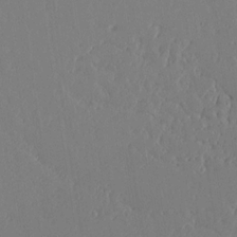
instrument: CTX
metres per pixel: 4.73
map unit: lAvf
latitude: 17.3671
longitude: -126.3090
